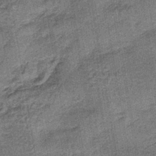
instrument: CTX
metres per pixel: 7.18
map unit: lHb
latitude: -40.1039
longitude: 63.6910
